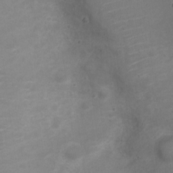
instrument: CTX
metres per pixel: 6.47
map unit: Nve
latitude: -20.2361
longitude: 104.5384
